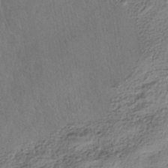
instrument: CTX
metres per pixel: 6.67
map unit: HNhu
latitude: -39.6722
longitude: 107.3321
